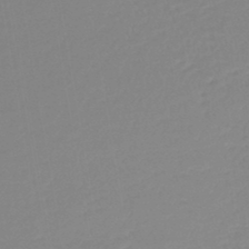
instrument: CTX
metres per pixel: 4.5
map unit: lHb
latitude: -44.1606
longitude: 59.8800
